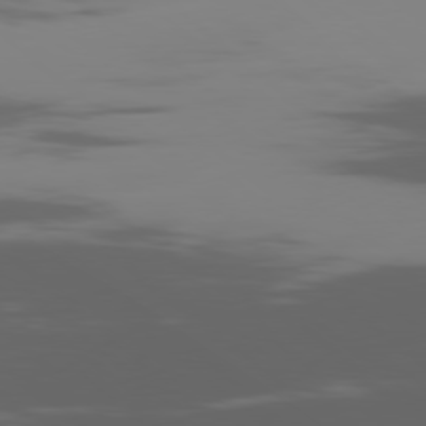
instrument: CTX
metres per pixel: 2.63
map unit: Ap
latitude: -80.1417
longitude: -54.3089
